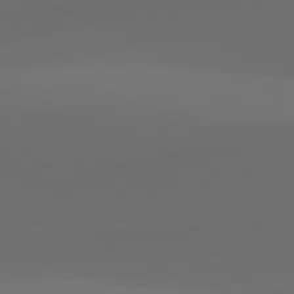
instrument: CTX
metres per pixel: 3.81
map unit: lApd
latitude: 81.8205
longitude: 131.7666
